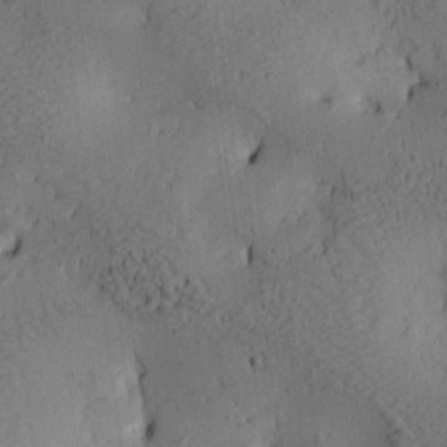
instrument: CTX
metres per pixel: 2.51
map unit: lAa
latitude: 6.8569
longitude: -114.7435
